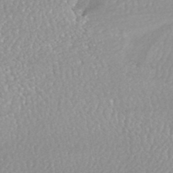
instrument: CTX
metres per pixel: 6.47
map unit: HNhu
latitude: -48.4062
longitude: 98.5007
